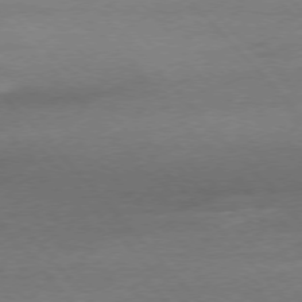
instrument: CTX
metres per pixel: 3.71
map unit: Ap
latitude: -77.5210
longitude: -95.7450
